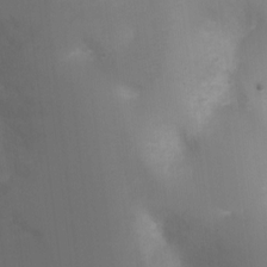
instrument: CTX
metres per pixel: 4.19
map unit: Ht
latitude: -3.1809
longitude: -28.7246
